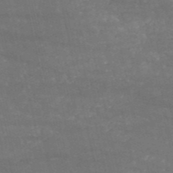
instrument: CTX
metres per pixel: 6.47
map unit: HNb
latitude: -53.1242
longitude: -38.7246
